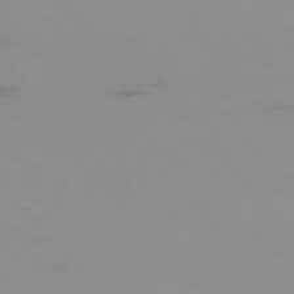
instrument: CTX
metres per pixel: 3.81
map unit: Ap
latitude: -76.0661
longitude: -76.2711
